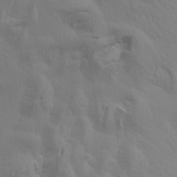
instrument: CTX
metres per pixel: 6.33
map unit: Aa
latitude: 19.0269
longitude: -144.9325
